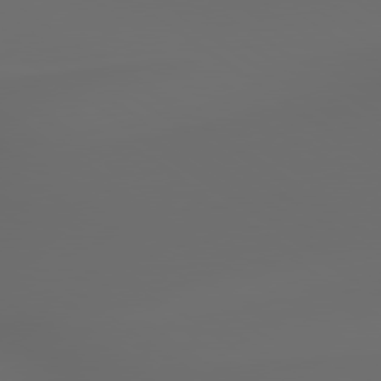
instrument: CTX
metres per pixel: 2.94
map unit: lApd
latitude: 79.3482
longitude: -175.9528
